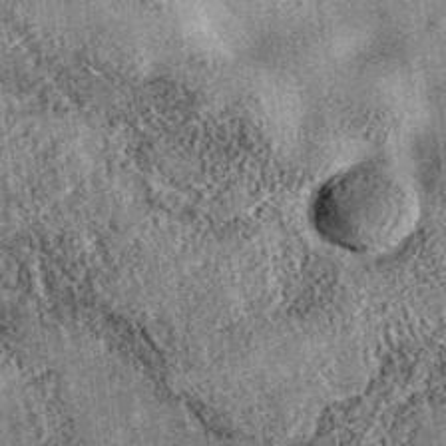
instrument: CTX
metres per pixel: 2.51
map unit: eAb
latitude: 36.0255
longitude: 109.3510
